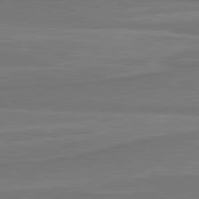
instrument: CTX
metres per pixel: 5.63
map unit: lApd
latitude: 81.7261
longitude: 169.6155
